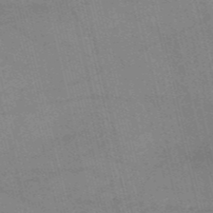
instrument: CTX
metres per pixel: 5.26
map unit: HNb
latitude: -54.1039
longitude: -40.6112
